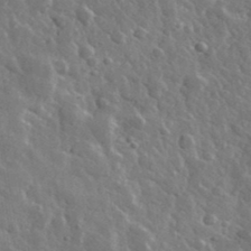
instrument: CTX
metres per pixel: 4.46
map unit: lHvf
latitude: 36.4034
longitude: -89.2726
